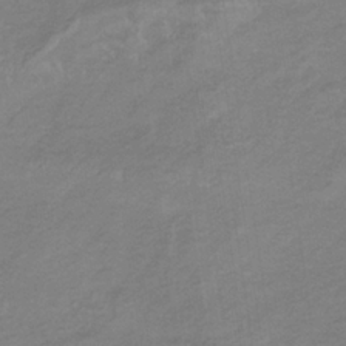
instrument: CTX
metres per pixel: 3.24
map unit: lHb
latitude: -34.4818
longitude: 69.0864
